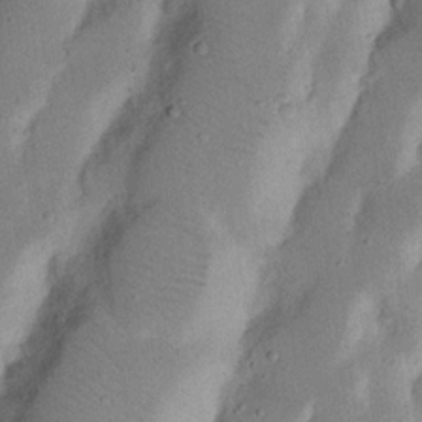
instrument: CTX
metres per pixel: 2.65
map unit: Nhu
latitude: 17.4804
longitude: -74.4790
